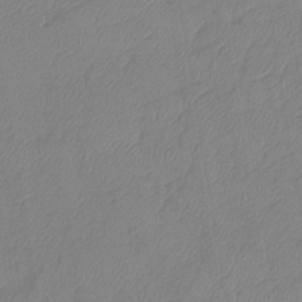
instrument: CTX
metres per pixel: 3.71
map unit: lHb
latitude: -41.7855
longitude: 81.3510
